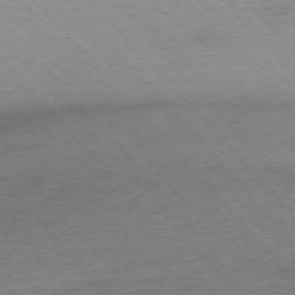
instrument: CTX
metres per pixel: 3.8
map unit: Ap
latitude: -76.1417
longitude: -88.6113
